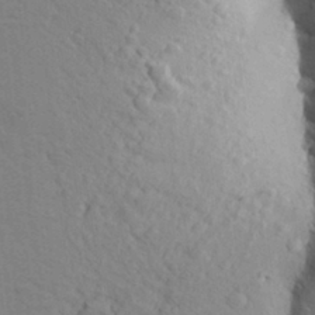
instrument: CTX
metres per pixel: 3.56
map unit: Aa
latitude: 24.9324
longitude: -148.2900
